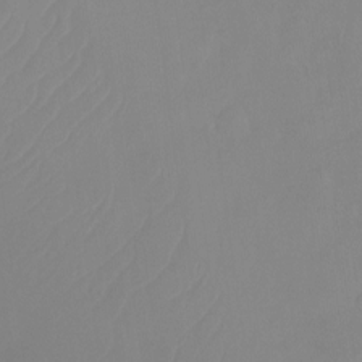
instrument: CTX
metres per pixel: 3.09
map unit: Ht
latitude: -14.4818
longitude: -50.4412
